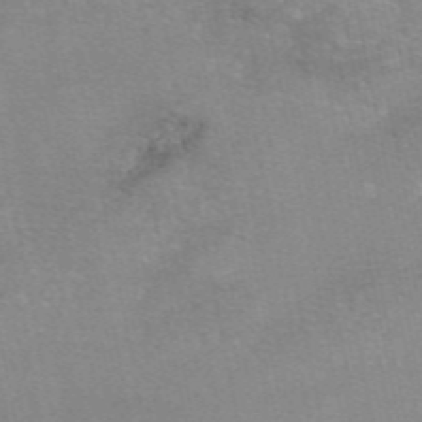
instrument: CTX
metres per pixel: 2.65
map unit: eAb
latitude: 48.5357
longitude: 103.4643
